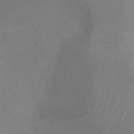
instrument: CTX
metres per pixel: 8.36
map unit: Ht
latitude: 2.4223
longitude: -25.1403
